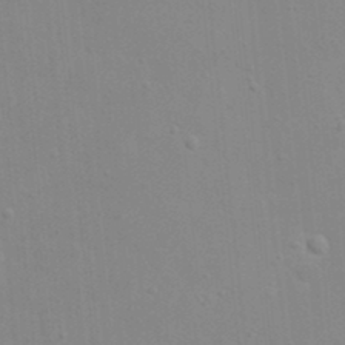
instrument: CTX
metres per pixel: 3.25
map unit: eHh
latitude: 20.7435
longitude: -64.4790
